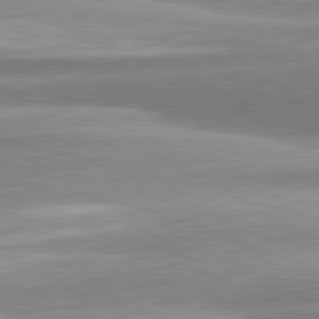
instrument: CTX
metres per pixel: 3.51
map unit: lApd
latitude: 82.0444
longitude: 179.1620
